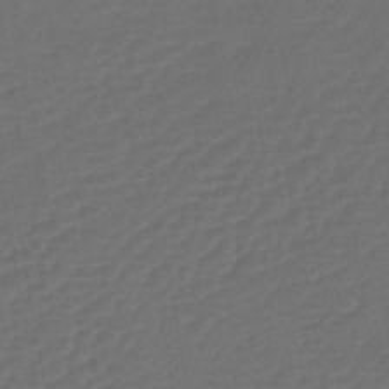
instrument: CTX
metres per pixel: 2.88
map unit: lHb
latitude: -43.1809
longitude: 76.7463
